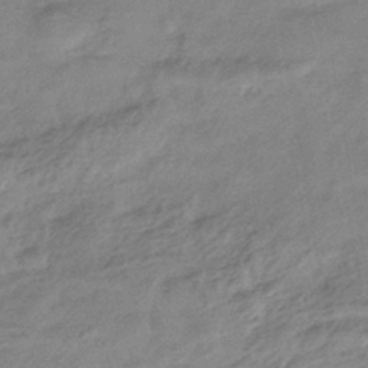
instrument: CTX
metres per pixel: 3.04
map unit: HNhu
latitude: -42.6140
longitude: 90.1039
